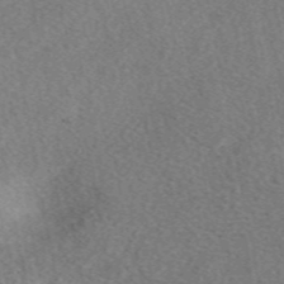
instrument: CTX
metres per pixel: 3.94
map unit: eAb
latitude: 48.2522
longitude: 117.2186
